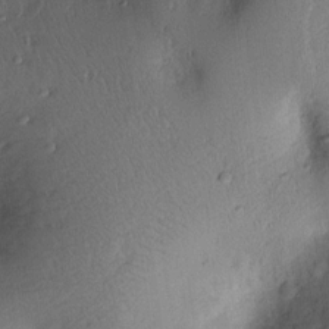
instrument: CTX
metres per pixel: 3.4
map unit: lAvf
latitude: 8.7435
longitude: 167.1998
